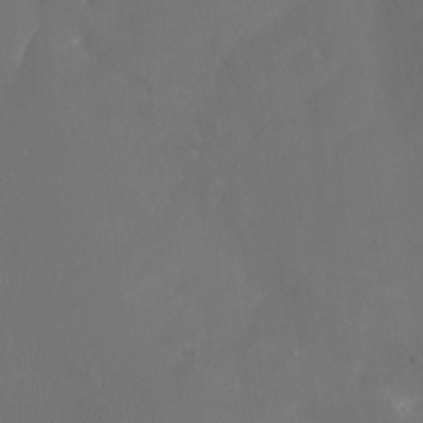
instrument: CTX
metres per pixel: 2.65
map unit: Nhu
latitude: -16.7086
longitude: -57.0080
